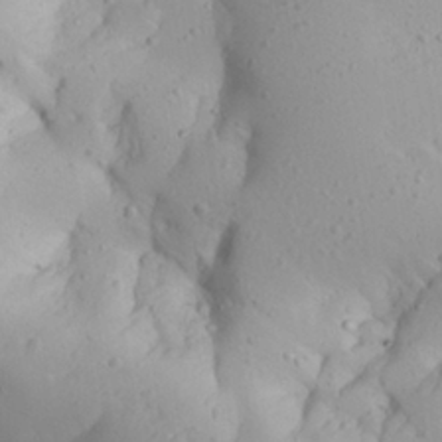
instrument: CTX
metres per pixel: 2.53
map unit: Aa
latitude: 27.4993
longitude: -128.6490
